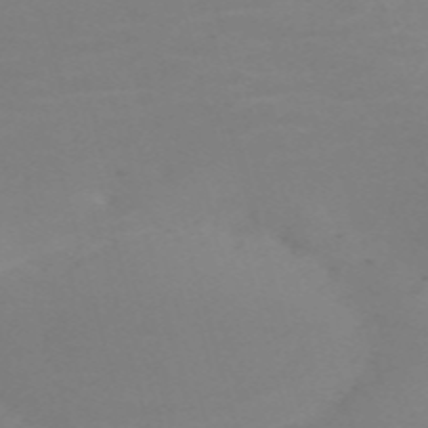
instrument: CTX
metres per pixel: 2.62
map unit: Nve
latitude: -59.2564
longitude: 60.3117
